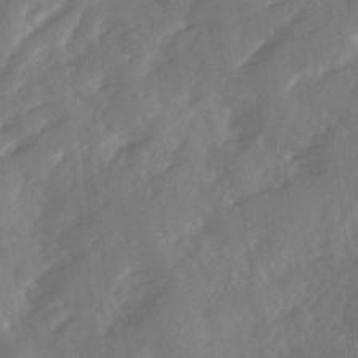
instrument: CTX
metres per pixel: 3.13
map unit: Ave
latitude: 11.8395
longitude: -102.7246
